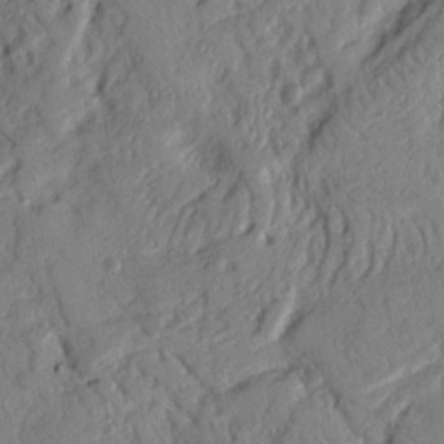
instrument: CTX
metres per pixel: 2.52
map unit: Nhu
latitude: 17.9339
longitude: -78.3090
